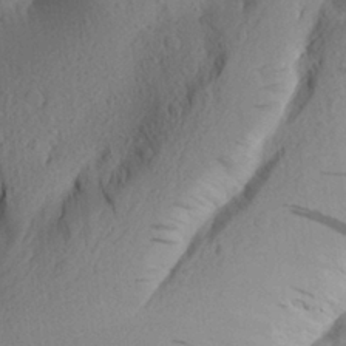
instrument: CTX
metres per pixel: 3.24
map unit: Aa
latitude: 27.5749
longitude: -145.1592
